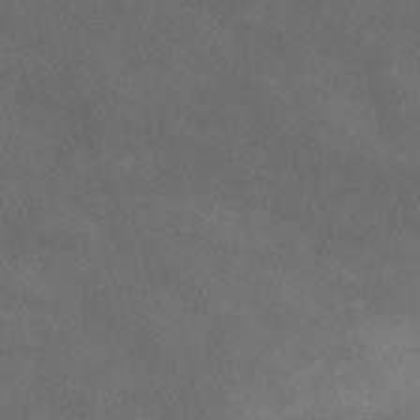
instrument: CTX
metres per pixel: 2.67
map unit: Nve
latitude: -58.9730
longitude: 59.1809
